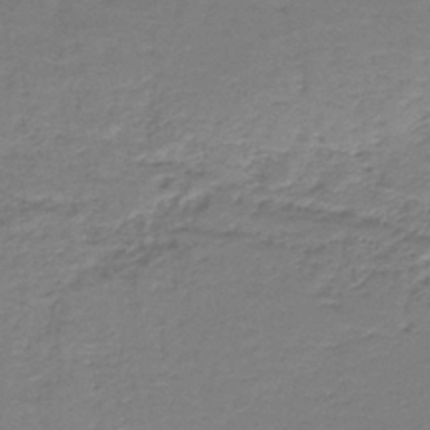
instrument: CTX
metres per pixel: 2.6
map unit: HNb
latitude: -38.1417
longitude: 50.7274
